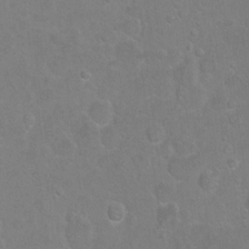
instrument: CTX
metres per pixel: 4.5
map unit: Hto
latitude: -7.0675
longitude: -35.8394
